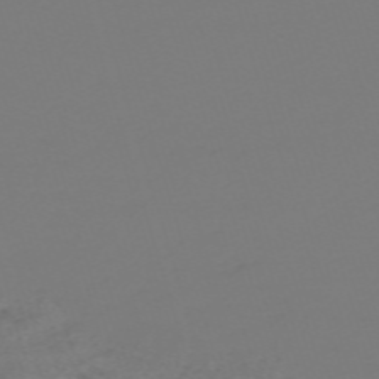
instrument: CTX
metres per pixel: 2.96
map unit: eHh
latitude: -61.8044
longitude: 51.5210
